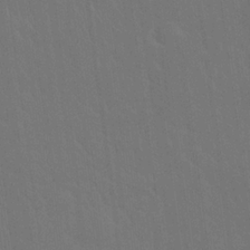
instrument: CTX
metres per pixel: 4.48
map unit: Nhu
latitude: 23.3293
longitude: -62.9325
